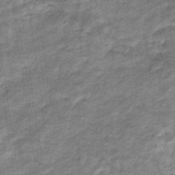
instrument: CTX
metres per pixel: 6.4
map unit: eHb
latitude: -37.1809
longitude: 77.2376
